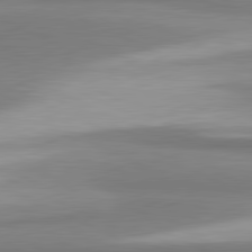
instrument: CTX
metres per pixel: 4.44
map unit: lApd
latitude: 81.4048
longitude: 167.0864
